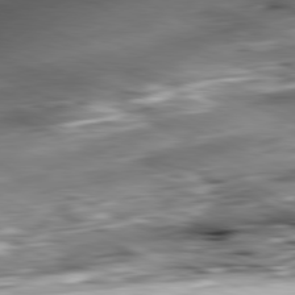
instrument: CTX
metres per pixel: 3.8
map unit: Ap
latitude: -81.4266
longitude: -81.8961
